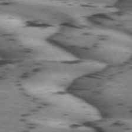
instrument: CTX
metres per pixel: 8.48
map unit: lApd
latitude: 71.8016
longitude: -53.1025
